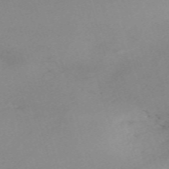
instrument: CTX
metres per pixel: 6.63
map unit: eHh
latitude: -61.4077
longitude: 49.8234
